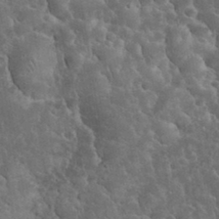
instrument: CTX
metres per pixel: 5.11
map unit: eHh
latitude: 33.8961
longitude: -66.4601
